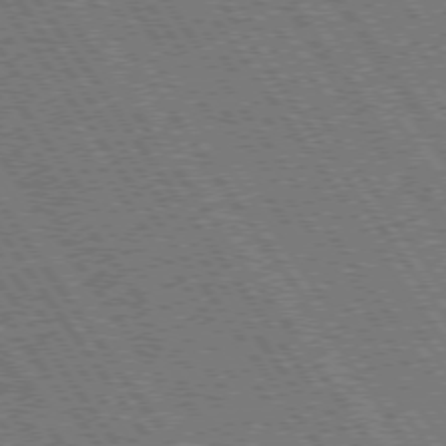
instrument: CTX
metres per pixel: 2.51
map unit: Hpe
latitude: 73.5560
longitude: -142.0255
